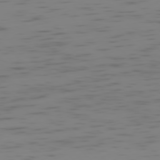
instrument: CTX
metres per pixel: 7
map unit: Ap
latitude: -77.9556
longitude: -64.2522
